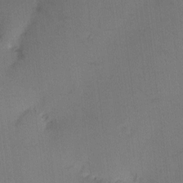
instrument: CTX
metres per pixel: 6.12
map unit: eHh
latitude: -3.7666
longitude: 17.7100
